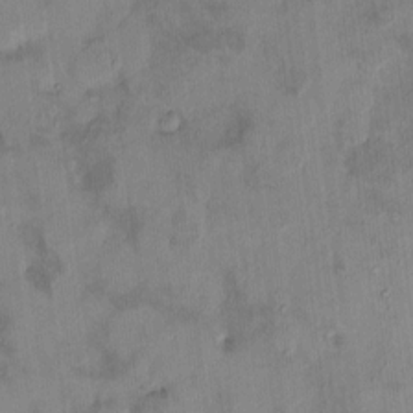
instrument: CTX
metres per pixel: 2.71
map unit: HNhu
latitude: 5.3482
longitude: 10.6896
